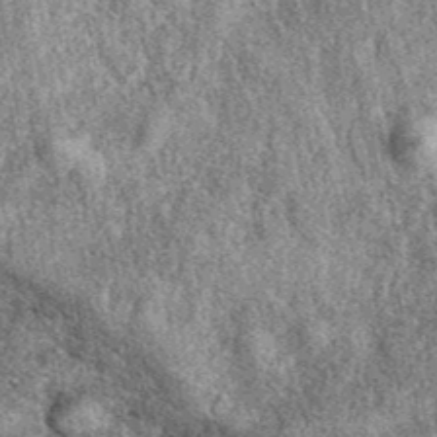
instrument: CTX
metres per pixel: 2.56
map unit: eAb
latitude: 39.5182
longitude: 108.2928
